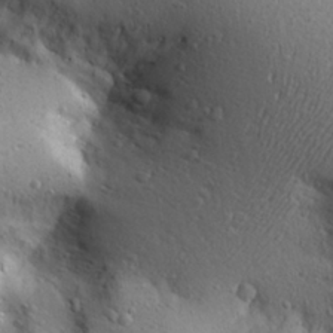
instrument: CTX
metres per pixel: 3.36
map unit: Aa
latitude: 27.3293
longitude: -142.5357
